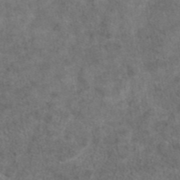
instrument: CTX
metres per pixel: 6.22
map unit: eAb
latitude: 44.7246
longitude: 108.5007
